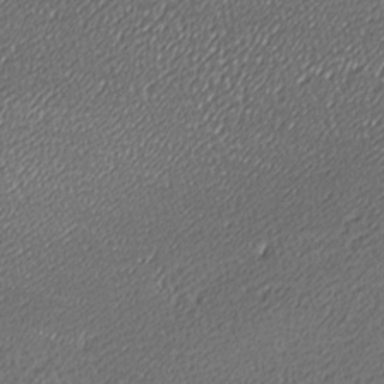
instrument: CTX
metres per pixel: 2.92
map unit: lAa
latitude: -10.7274
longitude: -126.1578
